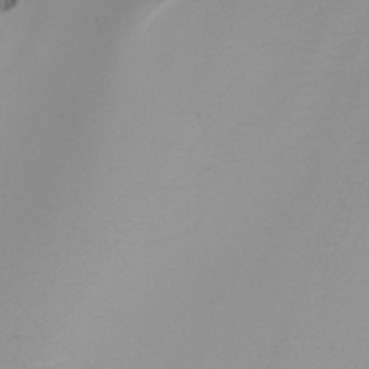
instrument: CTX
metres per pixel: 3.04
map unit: Nhu
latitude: -4.4629
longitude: -90.2900
